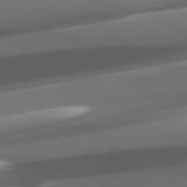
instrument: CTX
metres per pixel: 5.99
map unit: lApd
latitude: 82.3467
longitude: -148.1200
